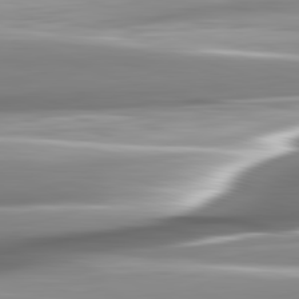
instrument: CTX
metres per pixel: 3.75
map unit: lApd
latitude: 82.4978
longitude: -141.4237
